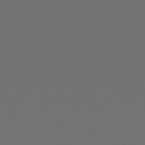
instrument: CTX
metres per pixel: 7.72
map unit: Hpe
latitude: 78.2523
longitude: -173.6315
